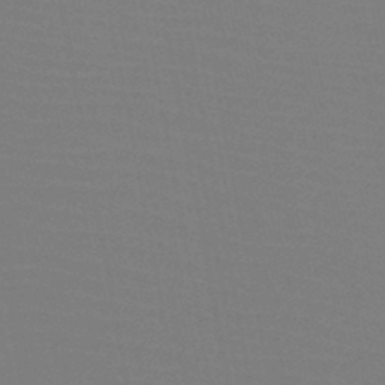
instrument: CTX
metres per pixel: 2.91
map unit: HNb
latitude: -46.8408
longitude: -43.2348
